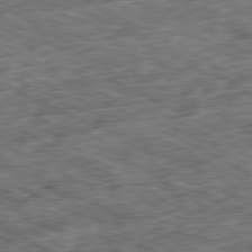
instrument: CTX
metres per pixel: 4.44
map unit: Ap
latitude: -80.8786
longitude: -72.9136
